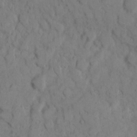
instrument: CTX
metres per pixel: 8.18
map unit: eHh
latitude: 8.5357
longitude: -64.6301
